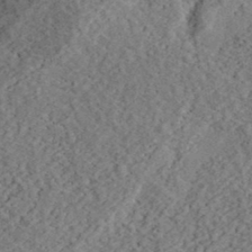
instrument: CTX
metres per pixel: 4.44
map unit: eHh
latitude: 37.4616
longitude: -79.4994
